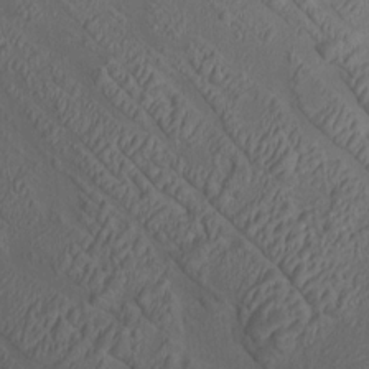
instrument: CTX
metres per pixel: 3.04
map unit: HNhu
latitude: 9.8017
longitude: 15.2943
